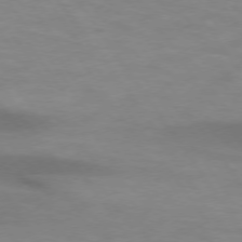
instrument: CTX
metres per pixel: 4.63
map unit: lApd
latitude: 74.1011
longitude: -51.3292
